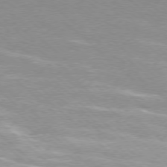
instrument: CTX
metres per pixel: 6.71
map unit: Ap
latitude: -78.1039
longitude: -61.8205
